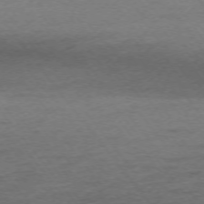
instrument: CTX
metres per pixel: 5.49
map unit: Ap
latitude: -74.2551
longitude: -79.1214
